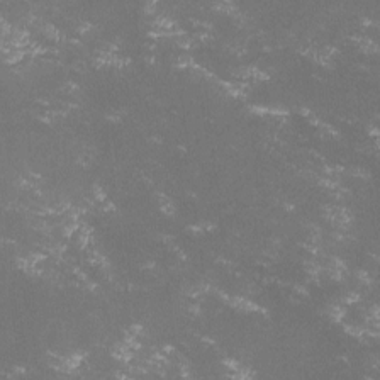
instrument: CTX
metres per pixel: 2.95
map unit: lHvf
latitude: -14.4629
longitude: -101.9906
